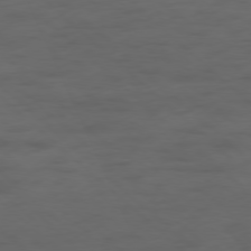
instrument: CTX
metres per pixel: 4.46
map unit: Hpe
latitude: -78.1794
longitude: -19.1403
